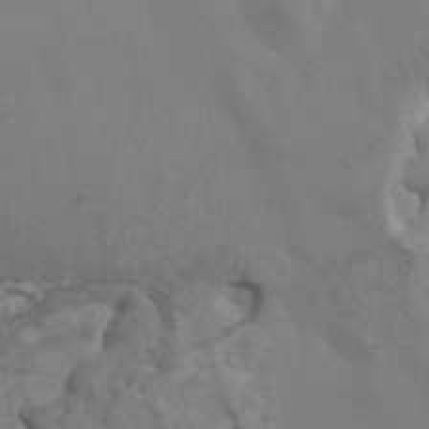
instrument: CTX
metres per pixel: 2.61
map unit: HNhu
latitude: 5.1214
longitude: -2.6112
